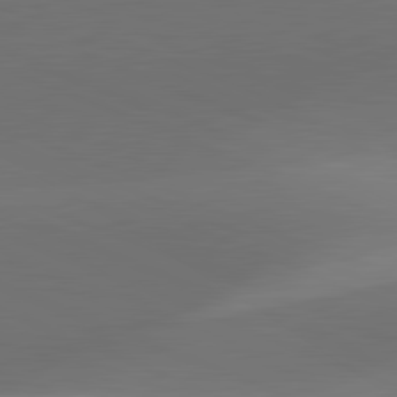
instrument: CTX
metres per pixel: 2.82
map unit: lApd
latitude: 81.7827
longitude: 129.5966
